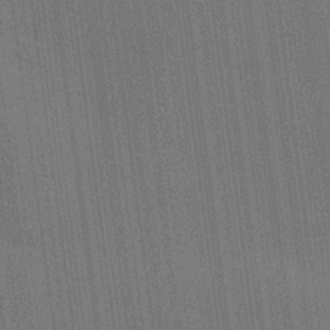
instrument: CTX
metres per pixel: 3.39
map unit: HNhu
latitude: 8.4790
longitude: 15.9178
